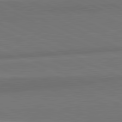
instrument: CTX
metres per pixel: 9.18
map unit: lApd
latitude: 81.9339
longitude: 154.7085
